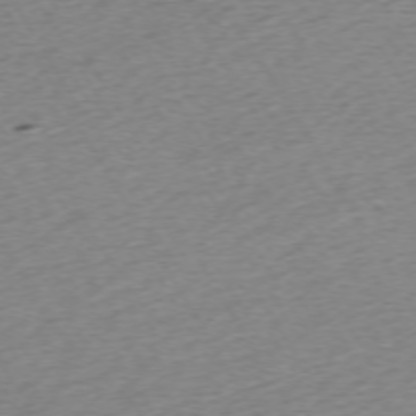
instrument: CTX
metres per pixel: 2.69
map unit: Ap
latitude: -72.9164
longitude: -68.9514
